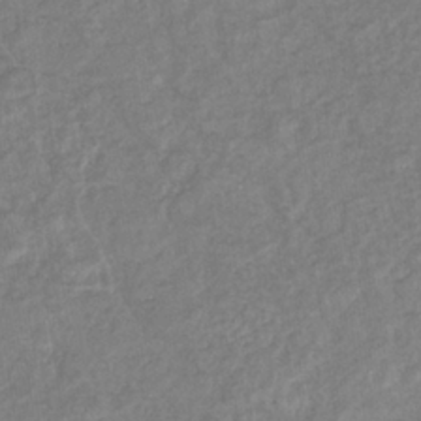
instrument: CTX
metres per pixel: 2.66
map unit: eHb
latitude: -35.2754
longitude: 76.9353
